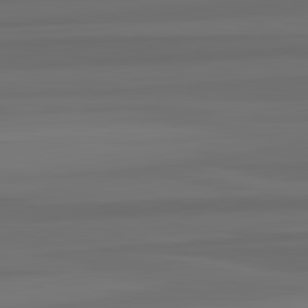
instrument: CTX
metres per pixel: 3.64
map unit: lApd
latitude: 82.7624
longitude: -179.3293
